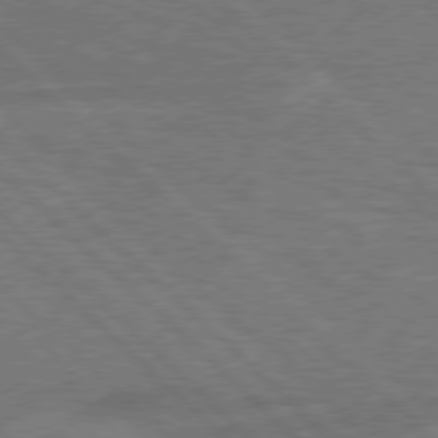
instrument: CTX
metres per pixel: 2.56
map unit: Hpe
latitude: 77.2726
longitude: -152.2523
